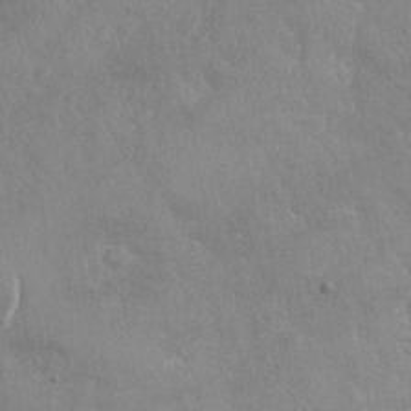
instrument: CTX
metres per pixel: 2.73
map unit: Nhu
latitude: -31.2376
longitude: -61.6883
